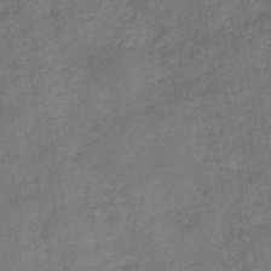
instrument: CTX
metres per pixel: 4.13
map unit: HNb
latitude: -45.1242
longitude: -36.6302
